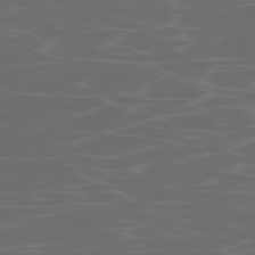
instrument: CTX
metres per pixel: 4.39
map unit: Ap
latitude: -79.0675
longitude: -103.3104
